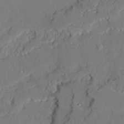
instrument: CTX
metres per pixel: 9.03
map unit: Ave
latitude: 22.2145
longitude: -129.8583
